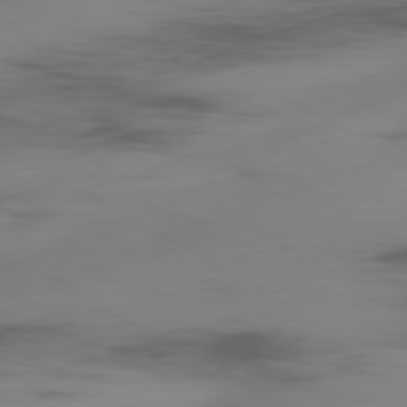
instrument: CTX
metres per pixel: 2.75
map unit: Ap
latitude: -80.0661
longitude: -63.0648
